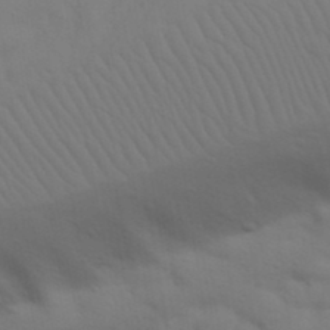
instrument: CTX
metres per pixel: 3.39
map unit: Nhu
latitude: 23.3482
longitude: -73.4616
